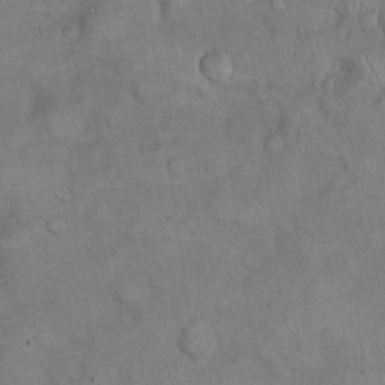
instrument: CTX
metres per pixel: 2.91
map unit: eHh
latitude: 21.8961
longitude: -60.0444
